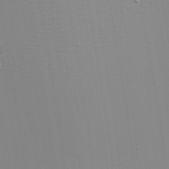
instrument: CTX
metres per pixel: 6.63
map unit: eHh
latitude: -6.5762
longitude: -80.5735
